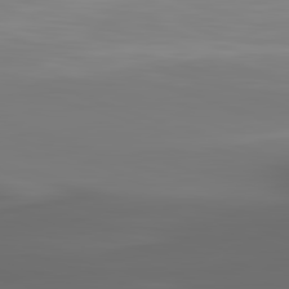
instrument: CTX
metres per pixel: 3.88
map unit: lApd
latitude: 83.0836
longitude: -135.8394
